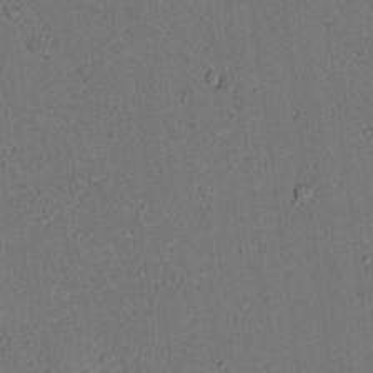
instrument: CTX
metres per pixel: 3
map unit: lAvf
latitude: 9.8961
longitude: 167.7667
